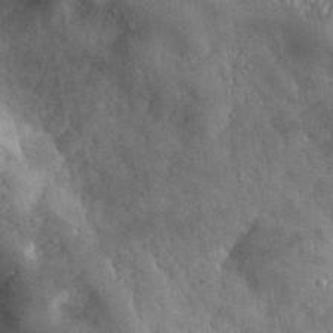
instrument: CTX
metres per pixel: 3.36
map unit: eHh
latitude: 30.6302
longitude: -70.5168
